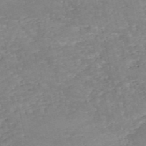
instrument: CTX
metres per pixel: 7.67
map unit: eHh
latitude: -55.3510
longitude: -90.4034
